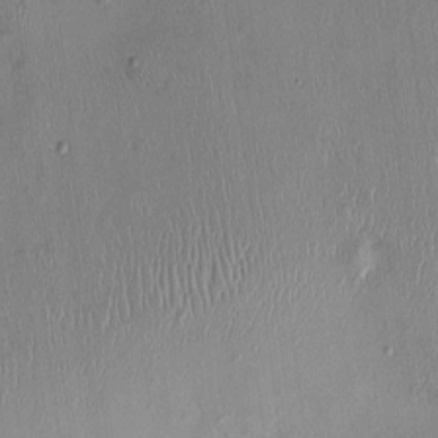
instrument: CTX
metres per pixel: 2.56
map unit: Nhu
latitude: 0.0822
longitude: -14.5168
